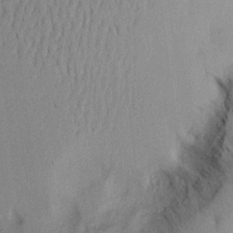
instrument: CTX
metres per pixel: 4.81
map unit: Aa
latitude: 20.9325
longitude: -144.5923
